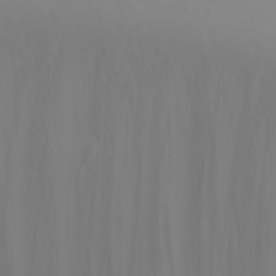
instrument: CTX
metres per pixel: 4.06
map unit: Nhu
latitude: -5.2187
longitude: -84.4034
